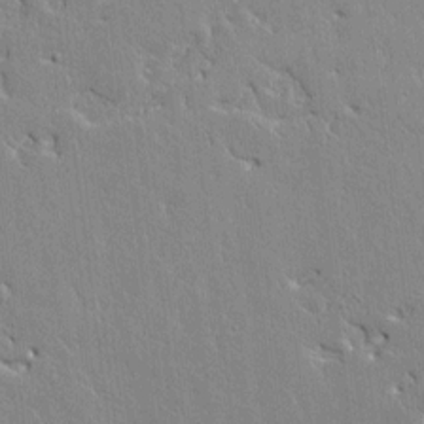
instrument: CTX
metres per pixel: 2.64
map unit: Aa
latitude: 12.1200
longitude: -127.7450
